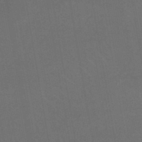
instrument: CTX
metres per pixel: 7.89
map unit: lHb
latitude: -44.9353
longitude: 72.8219
